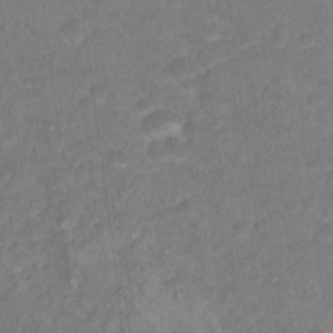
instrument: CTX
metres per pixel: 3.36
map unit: Hto
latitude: 18.5734
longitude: -38.7624
